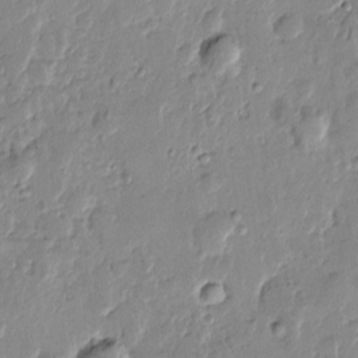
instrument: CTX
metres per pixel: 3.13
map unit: Htu
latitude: -0.5007
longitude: -177.4993
